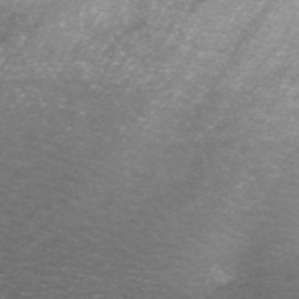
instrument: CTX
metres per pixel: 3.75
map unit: ANa
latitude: 44.7057
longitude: 25.7666
